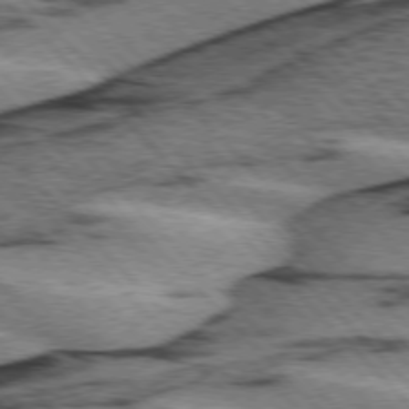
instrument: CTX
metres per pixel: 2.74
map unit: lApd
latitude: 75.5749
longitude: -79.0081
